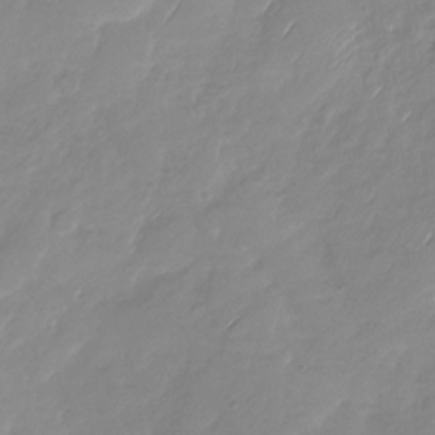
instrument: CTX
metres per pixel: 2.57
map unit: Nhu
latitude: -28.1228
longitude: -61.6883
